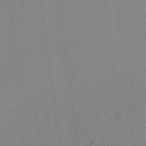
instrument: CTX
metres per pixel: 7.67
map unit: Ave
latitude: 17.9528
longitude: -137.1026
